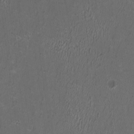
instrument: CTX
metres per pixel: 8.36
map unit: HNhu
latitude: 0.6490
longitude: -0.5734
